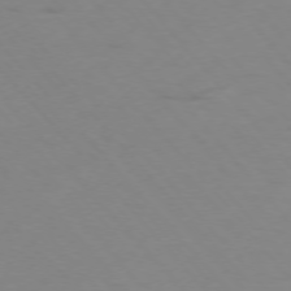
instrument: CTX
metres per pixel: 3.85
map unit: Hpe
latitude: -76.1795
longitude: -19.4048
